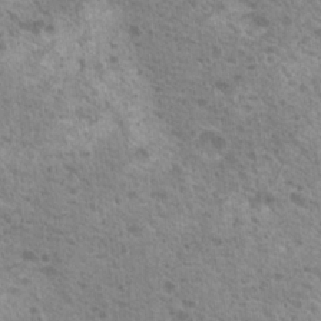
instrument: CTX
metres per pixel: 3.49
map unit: Nhu
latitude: 18.9136
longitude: -31.6316
